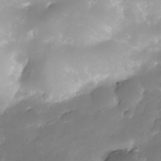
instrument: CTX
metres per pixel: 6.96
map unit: Nhe
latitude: -35.4076
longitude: -146.0633
